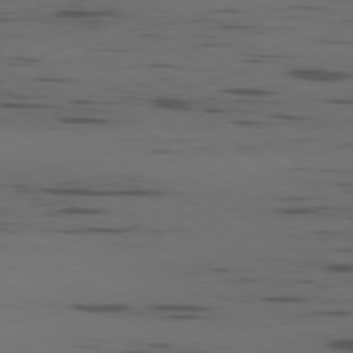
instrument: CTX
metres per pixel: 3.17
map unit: Ap
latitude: -79.6533
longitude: -61.9528
